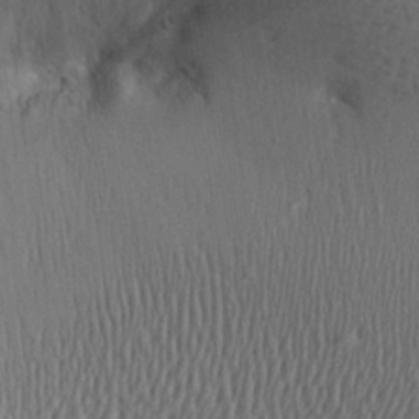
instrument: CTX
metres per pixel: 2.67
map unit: Aa
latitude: 27.8961
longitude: -138.1578
